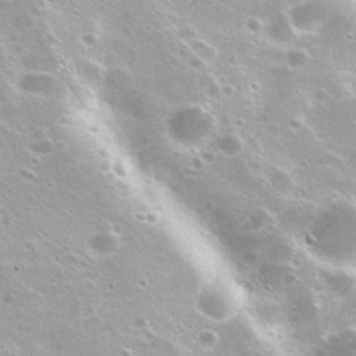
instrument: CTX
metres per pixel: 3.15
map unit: Nhu
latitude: 27.7261
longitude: -50.6490
